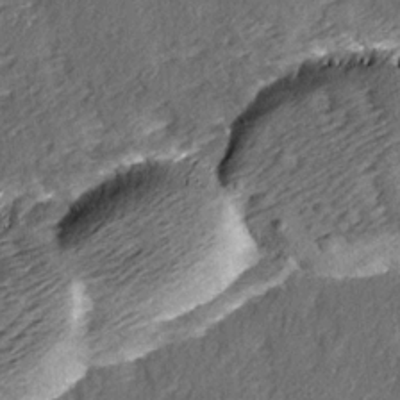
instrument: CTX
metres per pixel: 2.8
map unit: Ave
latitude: 15.7450
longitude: -104.2901
